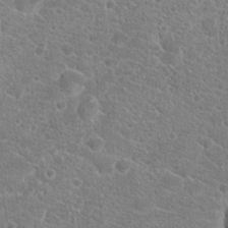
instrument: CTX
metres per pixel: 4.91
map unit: Hto
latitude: 18.9891
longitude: -36.9136
